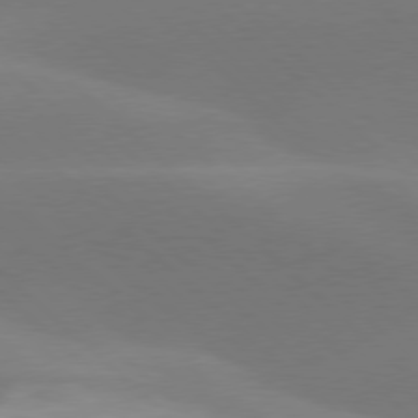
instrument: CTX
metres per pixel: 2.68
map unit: lApd
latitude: 77.7260
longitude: -51.7260
